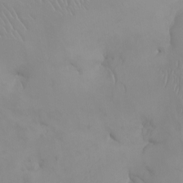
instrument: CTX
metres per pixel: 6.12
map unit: Nhu
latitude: -6.7463
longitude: -93.4615
